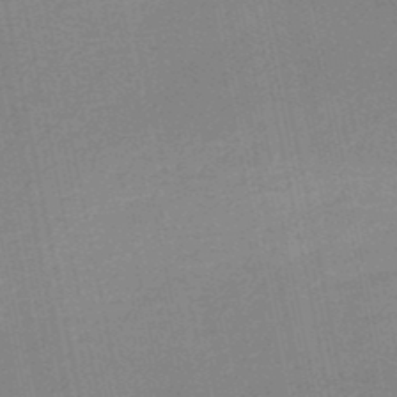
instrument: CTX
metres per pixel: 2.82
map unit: HNb
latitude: -49.8801
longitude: -42.4223
